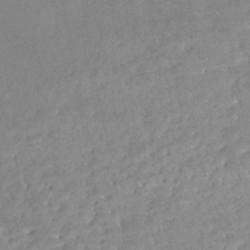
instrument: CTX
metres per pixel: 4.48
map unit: Nhe
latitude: -48.3684
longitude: -172.9891
